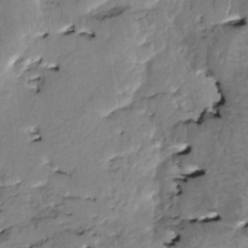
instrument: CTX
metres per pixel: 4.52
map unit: HNhu
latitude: 3.1592
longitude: 8.8030
